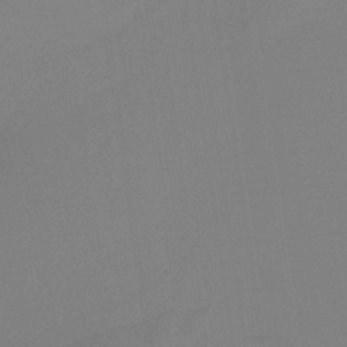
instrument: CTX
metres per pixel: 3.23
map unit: HNb
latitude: -36.8786
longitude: 54.6141
